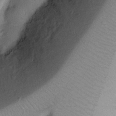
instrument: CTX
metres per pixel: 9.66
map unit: Nhu
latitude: 17.8394
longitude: -74.3467
